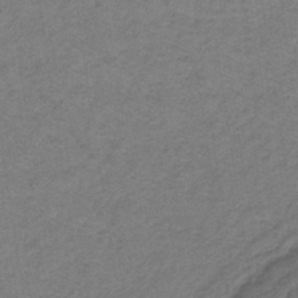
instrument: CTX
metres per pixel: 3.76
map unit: lHb
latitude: -32.6330
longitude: 64.8786
